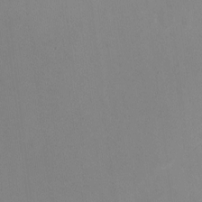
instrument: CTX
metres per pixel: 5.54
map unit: HNhu
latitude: -1.5211
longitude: -2.5923
